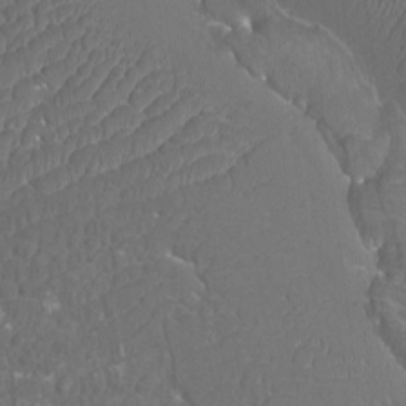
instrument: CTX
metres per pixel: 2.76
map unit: Htu
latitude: -10.9920
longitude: -73.3104
